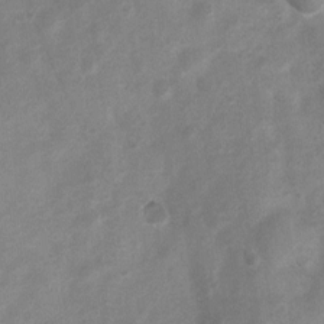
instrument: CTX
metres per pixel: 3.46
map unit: Nhu
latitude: 7.3482
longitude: -23.1970
